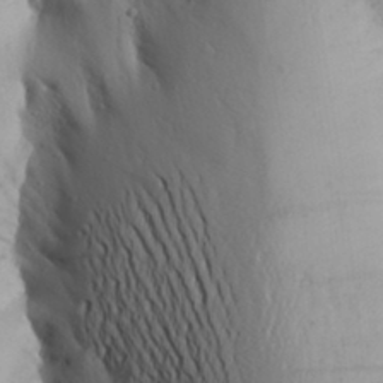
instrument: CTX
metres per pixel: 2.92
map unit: Aa
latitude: 25.7071
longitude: -149.2537
